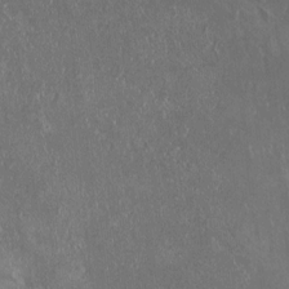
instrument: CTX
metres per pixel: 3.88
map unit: HNhu
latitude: 0.9513
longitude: 1.1054
